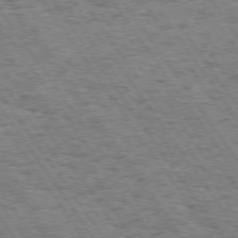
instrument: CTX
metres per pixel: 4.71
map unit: Hpe
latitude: 73.9717
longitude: -139.0647
